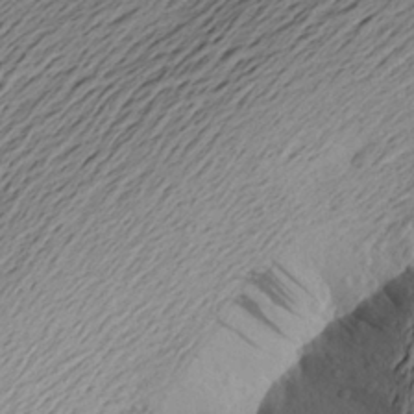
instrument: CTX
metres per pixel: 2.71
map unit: Aa
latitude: 23.5938
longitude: -149.1025
